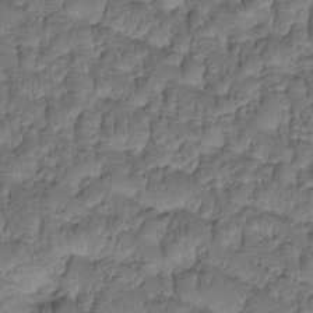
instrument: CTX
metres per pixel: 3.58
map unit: Htu
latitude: -2.6329
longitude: 173.3132
